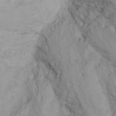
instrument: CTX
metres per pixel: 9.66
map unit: Nhu
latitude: -6.1794
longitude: -68.3656
